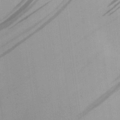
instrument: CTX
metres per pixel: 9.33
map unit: Aa
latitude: 26.3656
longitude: -143.4049
